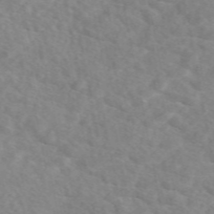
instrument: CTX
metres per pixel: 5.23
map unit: eAb
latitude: 49.8583
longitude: 117.5966
